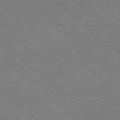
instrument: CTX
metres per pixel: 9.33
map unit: Hpe
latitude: -78.2739
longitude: 13.8989
